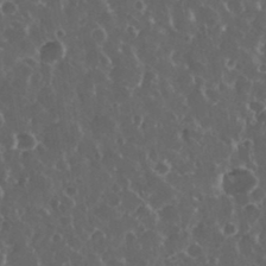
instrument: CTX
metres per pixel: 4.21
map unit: eHh
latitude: 33.8961
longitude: -60.1011
